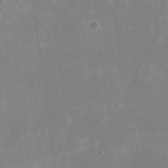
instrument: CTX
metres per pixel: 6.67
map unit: eHh
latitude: 19.4993
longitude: -70.8002
